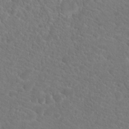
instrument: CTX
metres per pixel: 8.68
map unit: Hto
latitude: 18.8947
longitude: -37.1781
